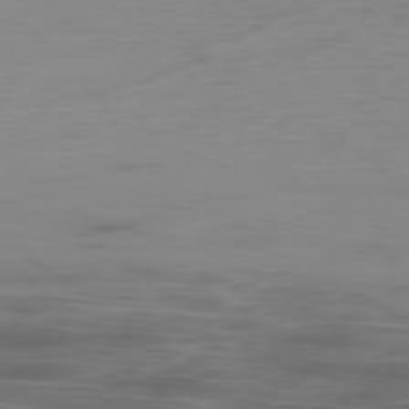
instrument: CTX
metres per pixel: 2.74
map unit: Ap
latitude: -78.8597
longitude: -71.0458
